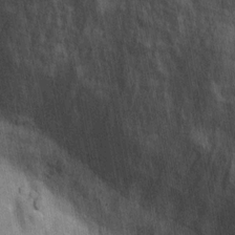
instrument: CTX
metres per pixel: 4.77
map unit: Hto
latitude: 13.7450
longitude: -34.1766
